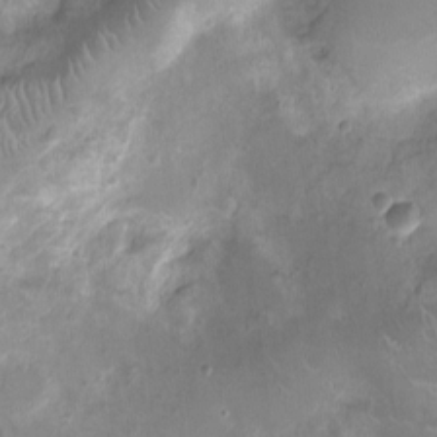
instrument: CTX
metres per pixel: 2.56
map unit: Ht
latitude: -4.8030
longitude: -15.6127
